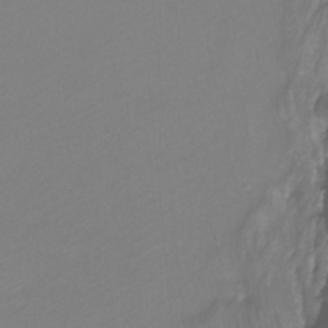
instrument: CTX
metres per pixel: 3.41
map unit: Htu
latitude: -12.7085
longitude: -47.0837
